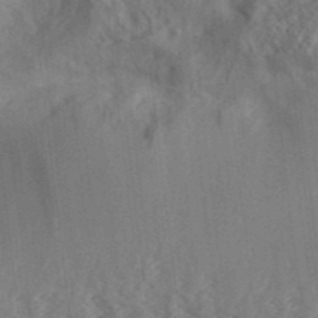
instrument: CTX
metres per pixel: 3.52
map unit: Aa
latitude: 32.8758
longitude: -139.1781
